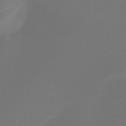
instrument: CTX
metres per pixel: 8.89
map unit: HNb
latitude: -49.4266
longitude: -51.5938
